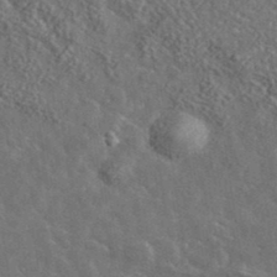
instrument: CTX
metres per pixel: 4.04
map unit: lHvf
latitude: 37.3482
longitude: -89.4616
